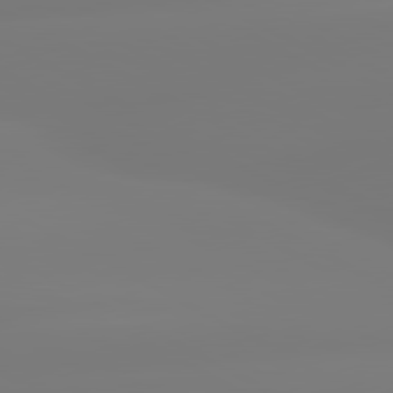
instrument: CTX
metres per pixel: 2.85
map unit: lApd
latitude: 80.6868
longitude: -156.1010
